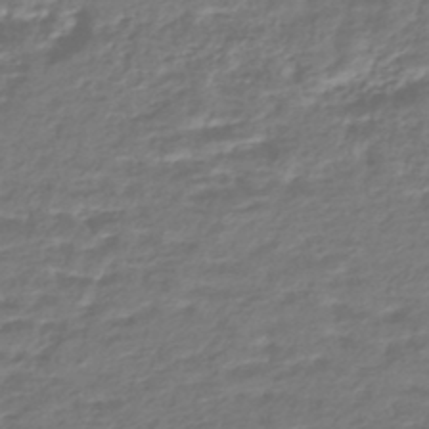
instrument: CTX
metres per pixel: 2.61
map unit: HNhu
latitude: -45.3321
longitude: 100.0094
